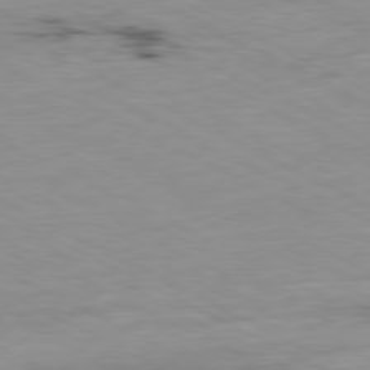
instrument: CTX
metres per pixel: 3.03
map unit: Ap
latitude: -80.7274
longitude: -92.0255
